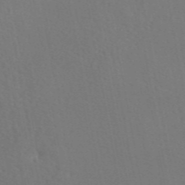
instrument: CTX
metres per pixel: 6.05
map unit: eAb
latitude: 46.2712
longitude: 112.7463
